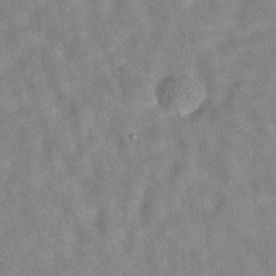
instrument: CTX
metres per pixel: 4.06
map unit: eAb
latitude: 34.7813
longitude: 108.5007
